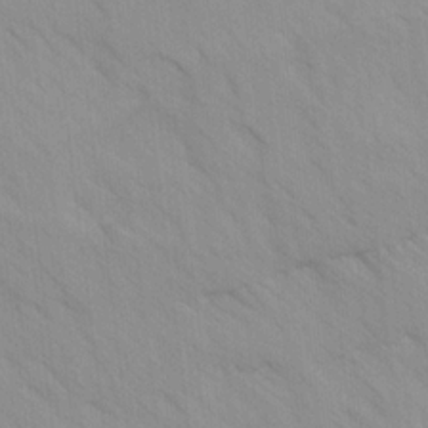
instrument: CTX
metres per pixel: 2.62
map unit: Ave
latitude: -1.4644
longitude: -112.3845
